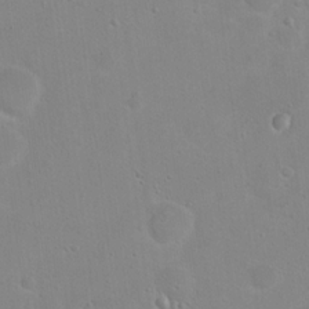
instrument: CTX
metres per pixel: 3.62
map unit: Hto
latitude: 17.0647
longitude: -39.1970
